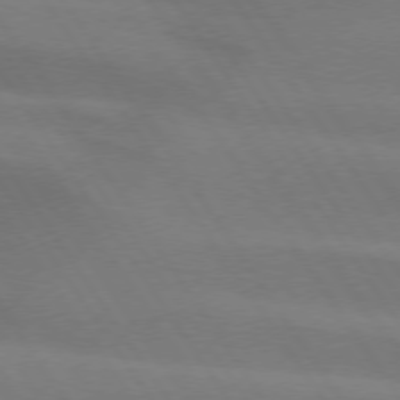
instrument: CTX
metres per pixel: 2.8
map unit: lApd
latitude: 74.2712
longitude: -63.1026
